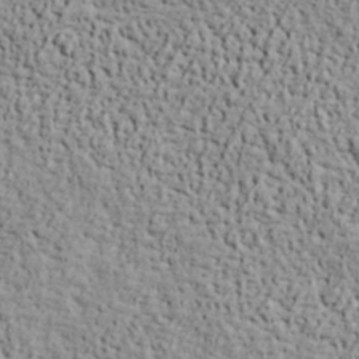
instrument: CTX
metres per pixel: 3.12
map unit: ANa
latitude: 42.3467
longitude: -87.0458
